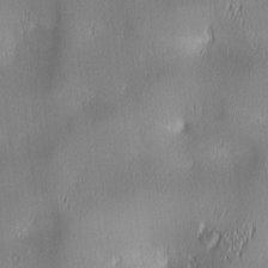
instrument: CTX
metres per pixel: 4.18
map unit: lAa
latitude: 2.1955
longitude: -117.2159
